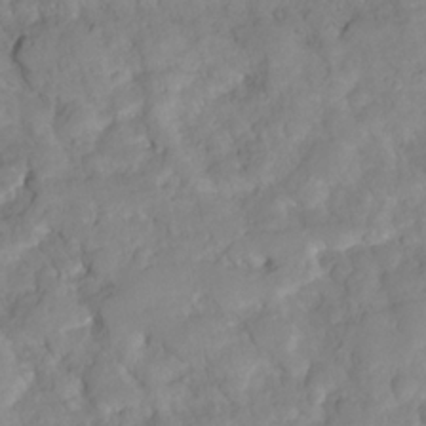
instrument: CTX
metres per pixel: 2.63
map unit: HNhu
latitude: -23.8045
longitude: 49.3321
